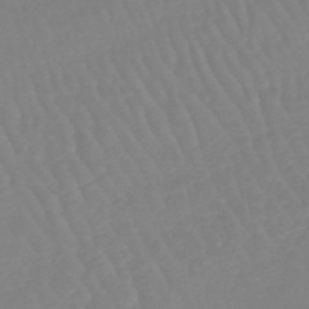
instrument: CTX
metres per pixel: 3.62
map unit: lHb
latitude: -45.6533
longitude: 78.8030
